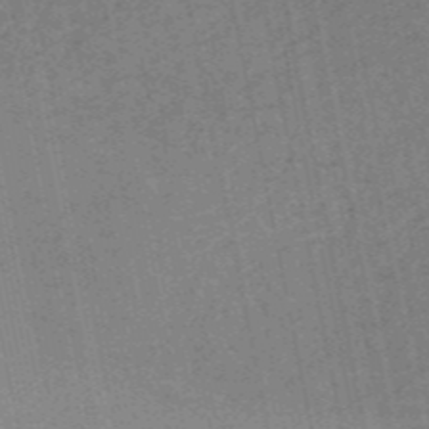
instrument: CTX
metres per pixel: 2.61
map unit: HNb
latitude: -54.4251
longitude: -45.4048
